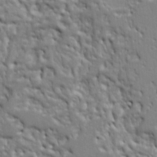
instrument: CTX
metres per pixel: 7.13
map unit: Ht
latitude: 8.6302
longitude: -76.7435
